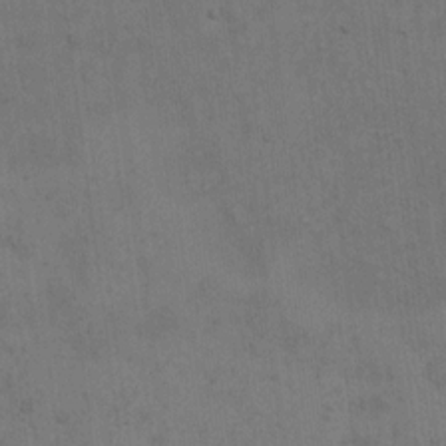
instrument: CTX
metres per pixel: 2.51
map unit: Hto
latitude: 15.3293
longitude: -61.4237
